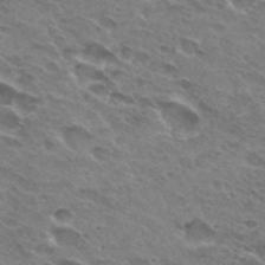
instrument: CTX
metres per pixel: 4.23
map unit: Hto
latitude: 31.5560
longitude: -45.4426
